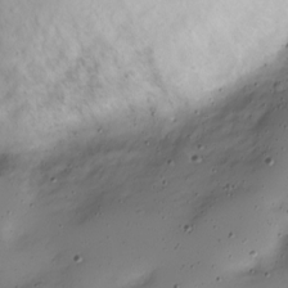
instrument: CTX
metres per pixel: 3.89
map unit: Nve
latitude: -22.9731
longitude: 106.0094
